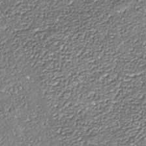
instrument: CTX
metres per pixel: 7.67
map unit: Nhe
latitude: -37.4454
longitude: -88.8002
